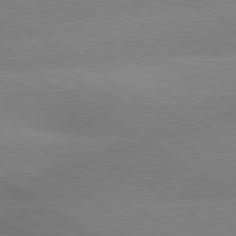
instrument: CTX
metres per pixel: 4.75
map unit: lApd
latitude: 79.7261
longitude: -152.0255
